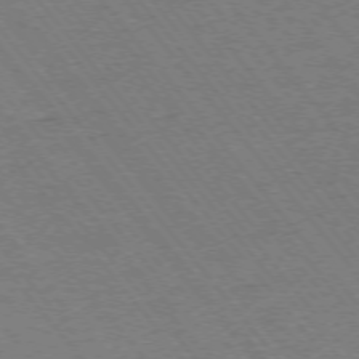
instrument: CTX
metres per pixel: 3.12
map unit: Ap
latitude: -75.2187
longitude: -81.9150
